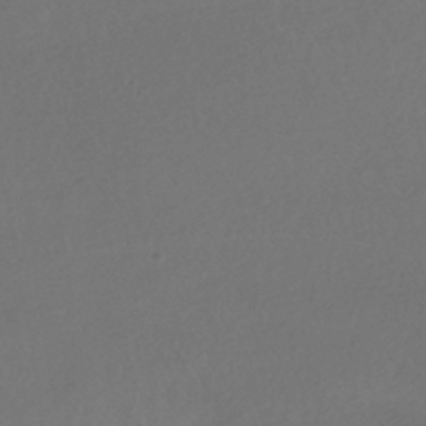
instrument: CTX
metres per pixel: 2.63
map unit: HNhu
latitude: -41.4454
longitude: 97.6722
